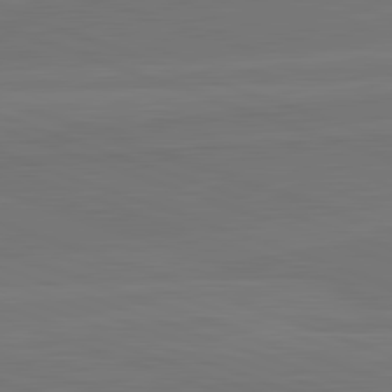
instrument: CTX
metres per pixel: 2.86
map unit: lApd
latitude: 82.5923
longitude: 164.4062
